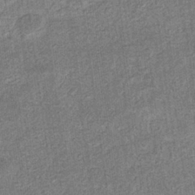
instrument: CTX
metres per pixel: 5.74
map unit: eHb
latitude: -36.2550
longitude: 80.1039
